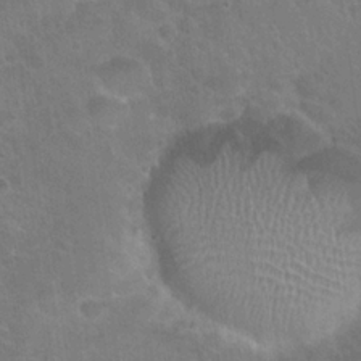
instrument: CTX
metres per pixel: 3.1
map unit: Hto
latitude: 24.3656
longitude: -51.2348
